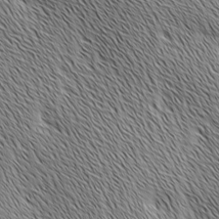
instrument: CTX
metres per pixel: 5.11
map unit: Ave
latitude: 1.3103
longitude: -115.0458
